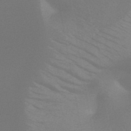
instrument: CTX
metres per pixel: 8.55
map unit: HNb
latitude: -48.8030
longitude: -49.9528
